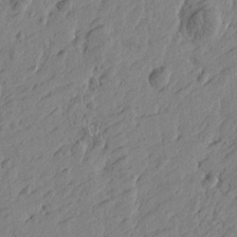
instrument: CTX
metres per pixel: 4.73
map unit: Htu
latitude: -4.3117
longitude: -179.1781
